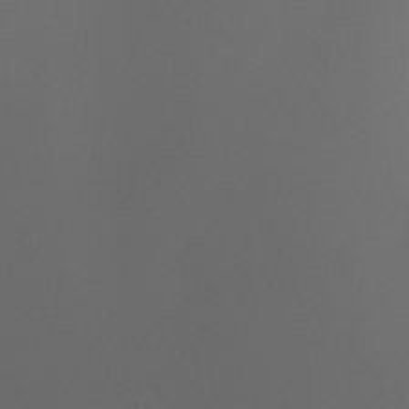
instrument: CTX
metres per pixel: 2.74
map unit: Nhu
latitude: -8.6329
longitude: -93.6316
